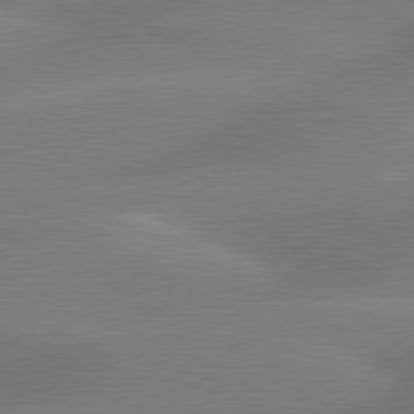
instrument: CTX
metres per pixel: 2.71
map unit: lApd
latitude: 79.9528
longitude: -88.8758
